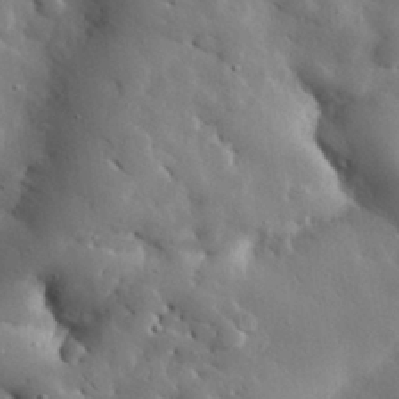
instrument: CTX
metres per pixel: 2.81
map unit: eHh
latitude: 30.4601
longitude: -80.6868
